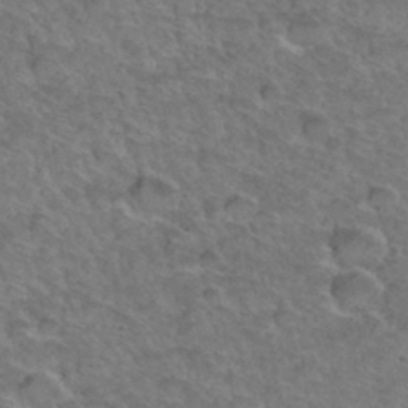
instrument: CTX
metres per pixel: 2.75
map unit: Hto
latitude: 35.5371
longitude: -47.3860
